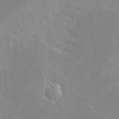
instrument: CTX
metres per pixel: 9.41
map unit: eHh
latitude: -2.5384
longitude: -84.9325
